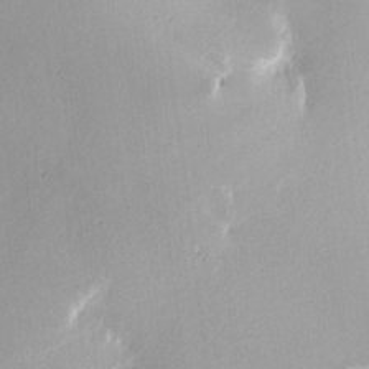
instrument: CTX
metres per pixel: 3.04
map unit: eHh
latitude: 7.3104
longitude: -75.0270
